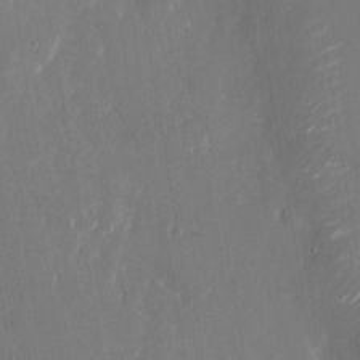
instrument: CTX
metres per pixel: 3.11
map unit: Nhu
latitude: -23.7289
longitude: -73.0270
